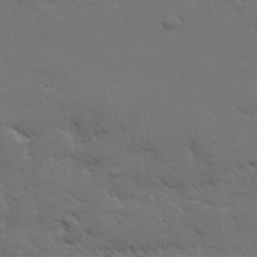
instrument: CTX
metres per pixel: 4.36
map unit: lHvf
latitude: 23.5371
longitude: 144.7274
